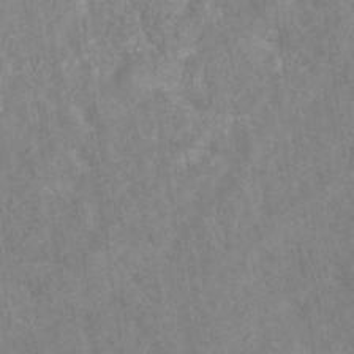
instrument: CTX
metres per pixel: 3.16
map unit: eHb
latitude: -31.8044
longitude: 71.4077
